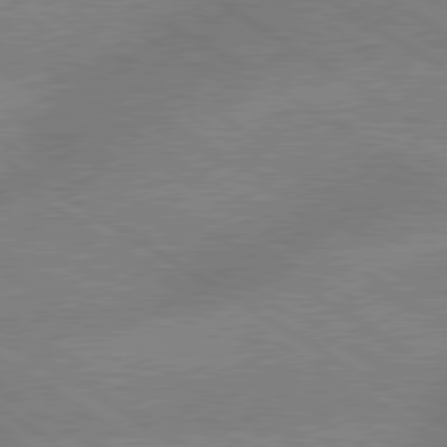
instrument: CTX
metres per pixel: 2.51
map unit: lApd
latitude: 79.5938
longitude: -152.7435
